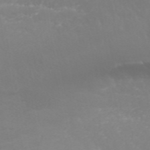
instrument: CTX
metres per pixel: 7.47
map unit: ANa
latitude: 42.3656
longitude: 28.4062
